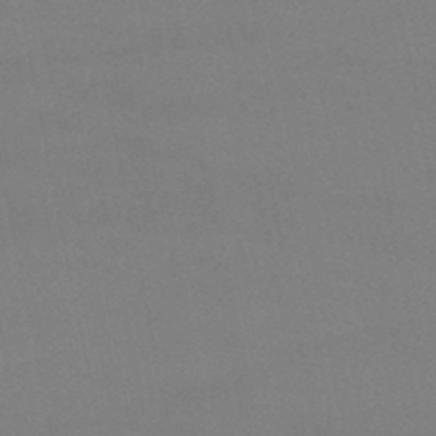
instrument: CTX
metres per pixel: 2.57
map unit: lHb
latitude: -48.0661
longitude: 62.5951
